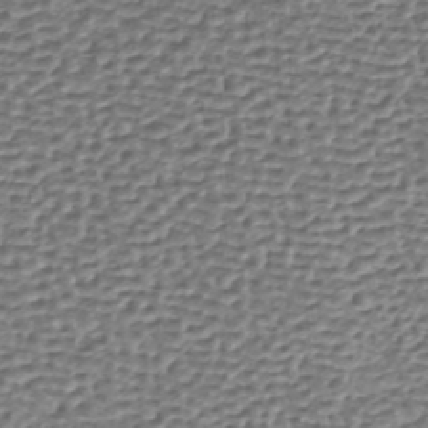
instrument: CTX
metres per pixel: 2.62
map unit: lHb
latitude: -35.5210
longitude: 60.7085
